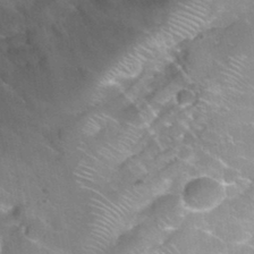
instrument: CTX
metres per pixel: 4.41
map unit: Nhu
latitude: 30.7436
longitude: -54.1578
